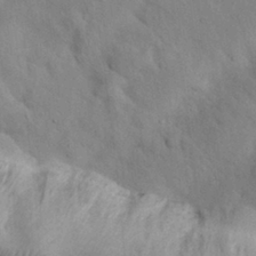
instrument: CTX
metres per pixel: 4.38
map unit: Nhu
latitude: 26.9136
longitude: -71.2915
